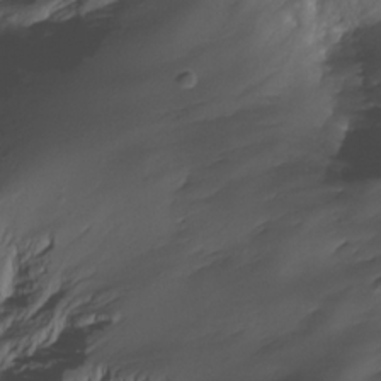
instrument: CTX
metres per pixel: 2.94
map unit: Aa
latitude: -13.4643
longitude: -66.8946
